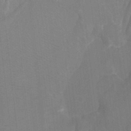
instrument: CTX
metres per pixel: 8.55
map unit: Ht
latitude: -3.3320
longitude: -27.5371
